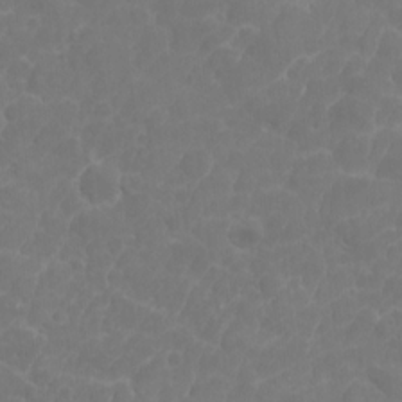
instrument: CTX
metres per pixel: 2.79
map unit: Nhe
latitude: -1.3510
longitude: -59.0647
